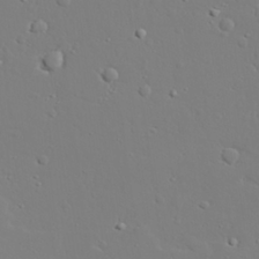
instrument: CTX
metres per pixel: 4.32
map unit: lAvf
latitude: 27.8395
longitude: -108.0822
